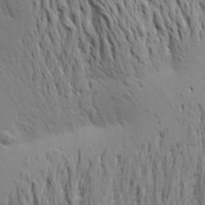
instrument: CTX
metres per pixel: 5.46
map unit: Aa
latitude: 21.8773
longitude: -150.0633
